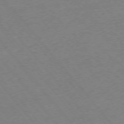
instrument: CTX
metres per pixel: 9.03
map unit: Ap
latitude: -75.3321
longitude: -81.1970
